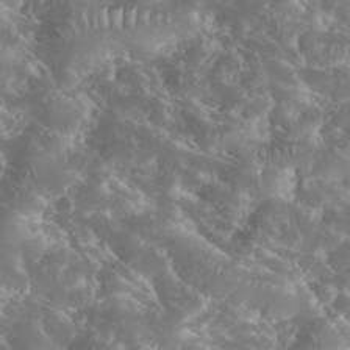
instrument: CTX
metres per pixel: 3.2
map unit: eHh
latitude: 34.4979
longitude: -63.1403
